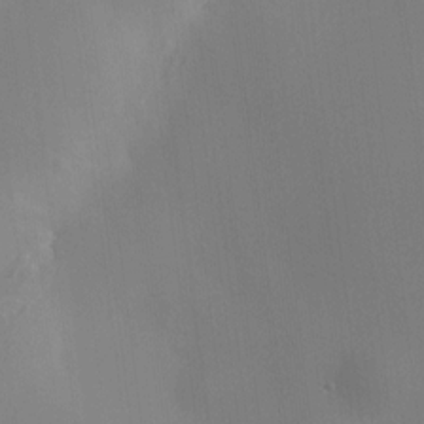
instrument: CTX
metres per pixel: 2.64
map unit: HNhu
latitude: 8.7813
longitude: 10.4440
